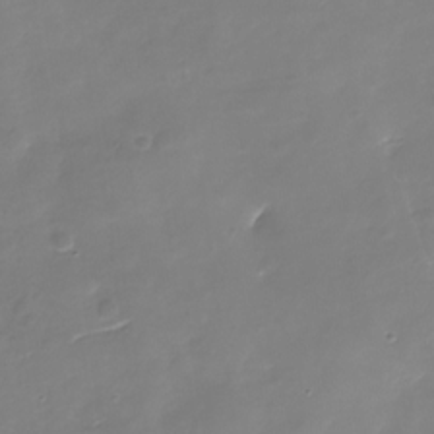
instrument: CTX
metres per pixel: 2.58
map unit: Nhu
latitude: -29.1998
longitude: -77.8583
